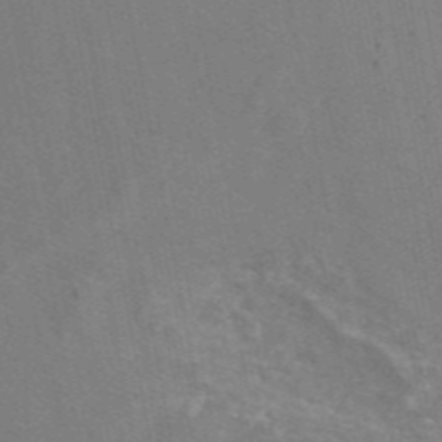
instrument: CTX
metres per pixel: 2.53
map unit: eAb
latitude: 46.5546
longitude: 116.3495
